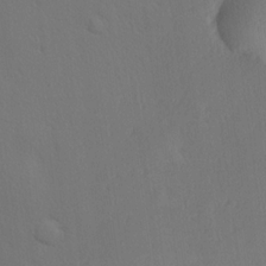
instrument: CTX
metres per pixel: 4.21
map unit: Hve
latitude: 19.4615
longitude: 150.1228
